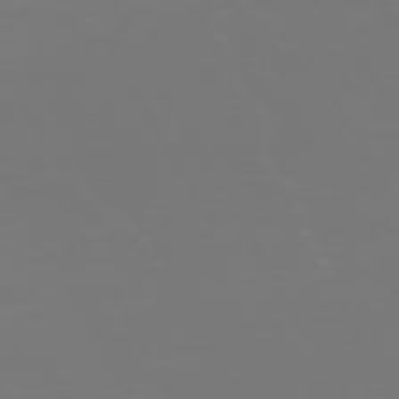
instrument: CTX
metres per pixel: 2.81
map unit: Hpe
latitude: -73.3320
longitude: 3.9178
